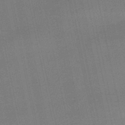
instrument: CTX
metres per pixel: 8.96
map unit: eHb
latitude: -50.0850
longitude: 72.7274
